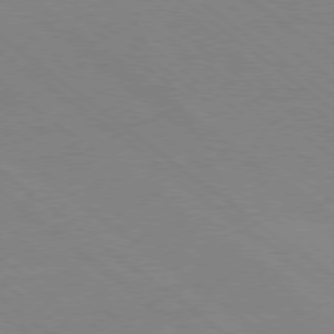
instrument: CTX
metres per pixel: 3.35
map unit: Ap
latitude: -78.9541
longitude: -100.0444
